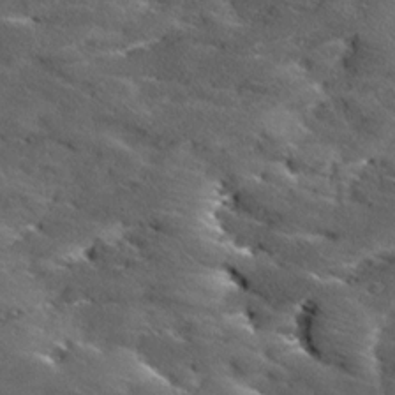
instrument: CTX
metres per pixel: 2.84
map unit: Ave
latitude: 18.0255
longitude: -136.5168
